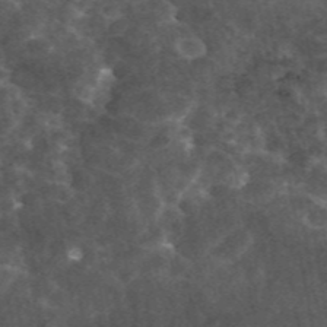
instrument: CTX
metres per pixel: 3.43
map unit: eAb
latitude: 45.4615
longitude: 122.7652
